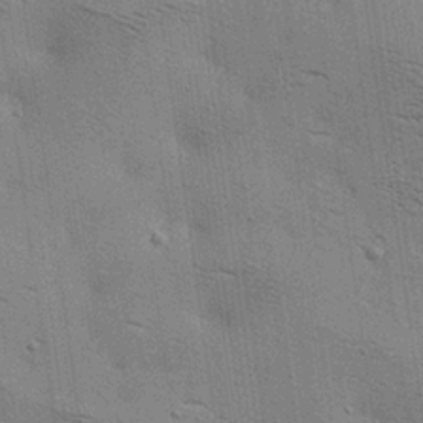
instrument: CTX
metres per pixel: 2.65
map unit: lAa
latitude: 18.7246
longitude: -139.6505
